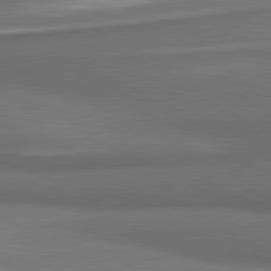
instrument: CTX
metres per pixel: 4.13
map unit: lApd
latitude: 81.3671
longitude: 175.6343
